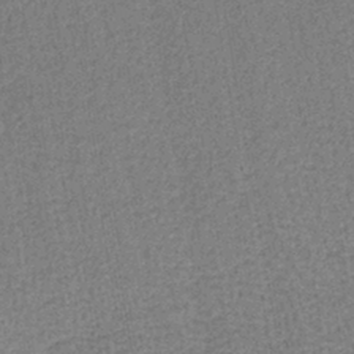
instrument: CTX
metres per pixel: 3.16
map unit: lHb
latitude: -40.6707
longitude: 62.9919
